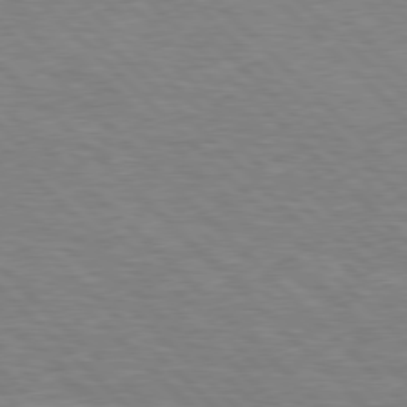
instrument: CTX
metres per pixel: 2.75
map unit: Hpe
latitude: 77.3670
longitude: -151.7071
